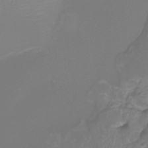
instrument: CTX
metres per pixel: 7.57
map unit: Htu
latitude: -12.7841
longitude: -47.2726
